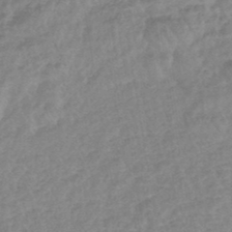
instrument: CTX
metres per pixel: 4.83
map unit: lHb
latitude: -44.4440
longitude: 79.6155
